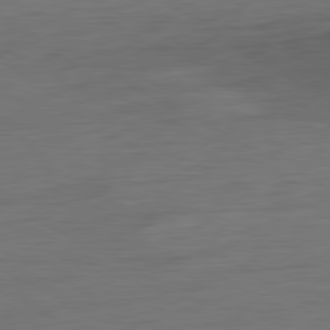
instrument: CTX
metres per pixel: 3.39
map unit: Ap
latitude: -81.5210
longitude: -78.6869
